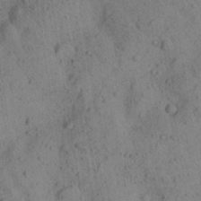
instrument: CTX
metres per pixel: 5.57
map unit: Aa
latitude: 23.6127
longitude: -143.1781
